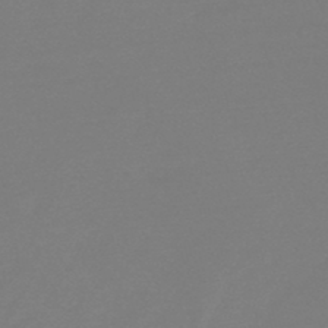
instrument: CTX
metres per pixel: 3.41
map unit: HNb
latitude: -44.4629
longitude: -45.1970
